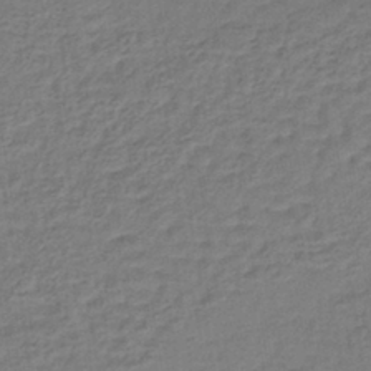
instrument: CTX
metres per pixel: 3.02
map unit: lHb
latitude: -38.6897
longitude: 59.1809
